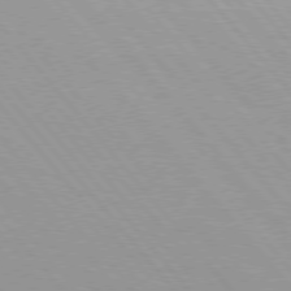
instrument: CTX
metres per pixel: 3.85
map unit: Hpe
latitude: 76.1200
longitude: -153.3104
